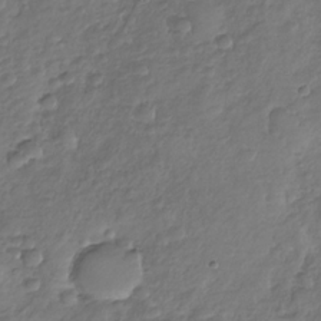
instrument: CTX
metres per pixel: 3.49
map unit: Nhu
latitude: -30.5951
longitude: -61.5182
